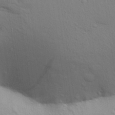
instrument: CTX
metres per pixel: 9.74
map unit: Aa
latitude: 30.4223
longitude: -147.2537
